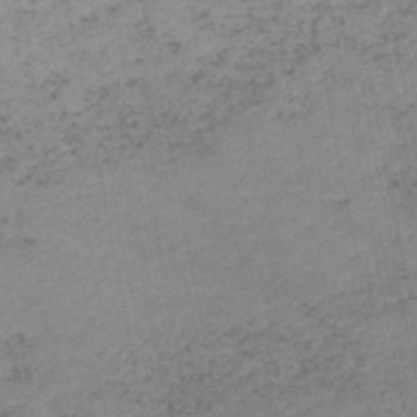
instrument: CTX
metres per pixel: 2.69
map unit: HNb
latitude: -48.2173
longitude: 58.2550
